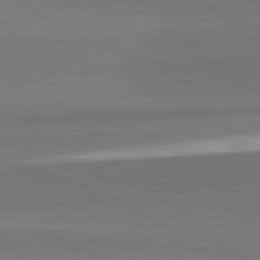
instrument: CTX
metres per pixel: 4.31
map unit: lApd
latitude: 82.3089
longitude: 151.6155
